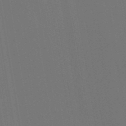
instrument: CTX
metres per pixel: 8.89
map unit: ANa
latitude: 44.0255
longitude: 27.7666
